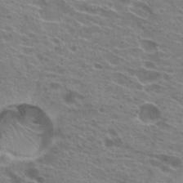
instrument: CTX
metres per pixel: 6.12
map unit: Hto
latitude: 22.6301
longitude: -40.0444
